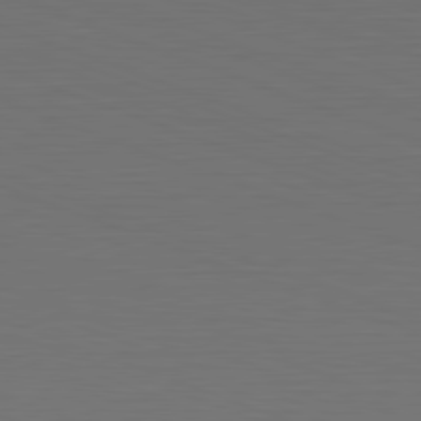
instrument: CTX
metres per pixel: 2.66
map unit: Hpe
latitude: -82.4440
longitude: 7.0675
